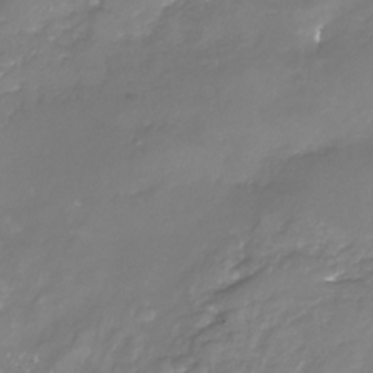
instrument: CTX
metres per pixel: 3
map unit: Nhu
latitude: -22.5952
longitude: -57.1214
